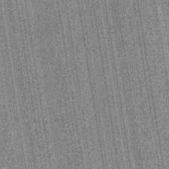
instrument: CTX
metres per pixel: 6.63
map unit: eHb
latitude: -40.4062
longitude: 82.5763
